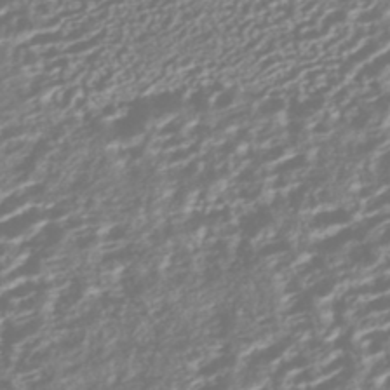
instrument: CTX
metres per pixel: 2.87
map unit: HNhu
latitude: -44.4251
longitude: 104.3873
